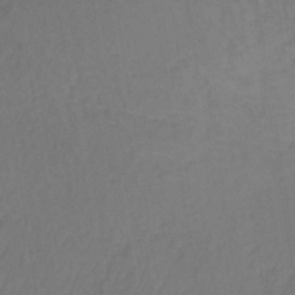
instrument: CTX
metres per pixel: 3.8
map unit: lHb
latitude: -35.1242
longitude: 64.5196
